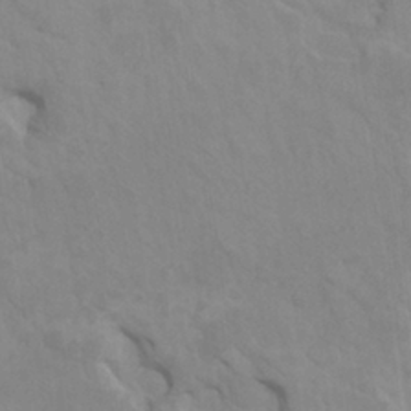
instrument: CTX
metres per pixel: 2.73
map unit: HNhu
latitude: 4.4979
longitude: -2.8569
